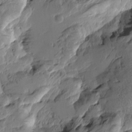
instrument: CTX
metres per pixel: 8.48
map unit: Htu
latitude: -3.1242
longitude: -178.2145
